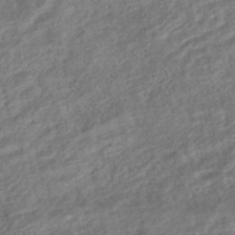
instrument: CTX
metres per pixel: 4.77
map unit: HNhu
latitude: -45.2376
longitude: 101.8800
